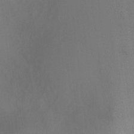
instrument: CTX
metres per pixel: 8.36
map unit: Ht
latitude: -8.7652
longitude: -30.8569
